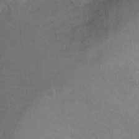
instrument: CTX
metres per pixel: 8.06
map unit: Ht
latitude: 2.4601
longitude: -27.5938
